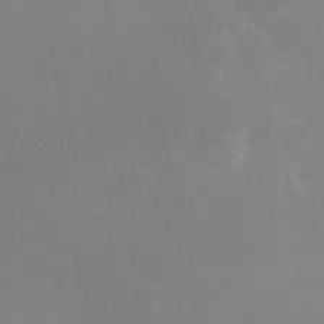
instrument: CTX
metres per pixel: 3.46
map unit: HNhu
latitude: -1.5022
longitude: -2.1766
